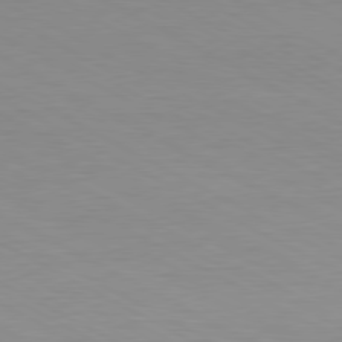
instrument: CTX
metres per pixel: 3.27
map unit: Ap
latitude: -80.5007
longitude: -61.5371
